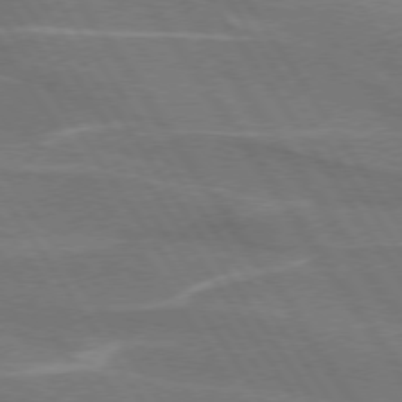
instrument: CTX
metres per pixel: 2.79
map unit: lApd
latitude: 74.4034
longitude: -66.4223
